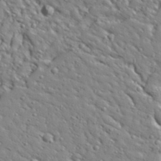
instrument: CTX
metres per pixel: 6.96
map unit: Aa
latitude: 32.1389
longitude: -132.9325
